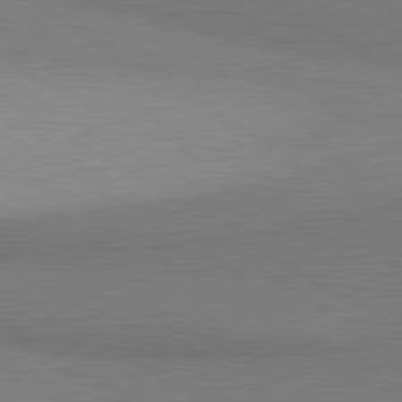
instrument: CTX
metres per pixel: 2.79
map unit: lApd
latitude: 81.3104
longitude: 161.1809
